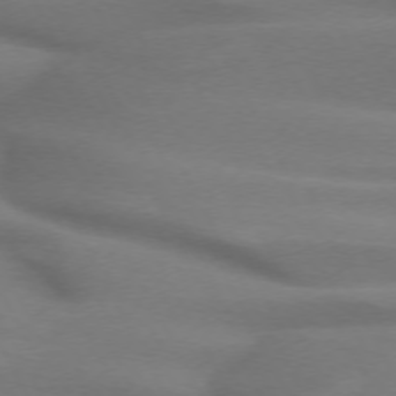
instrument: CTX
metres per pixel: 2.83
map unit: lApd
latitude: 71.8016
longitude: -51.5560
